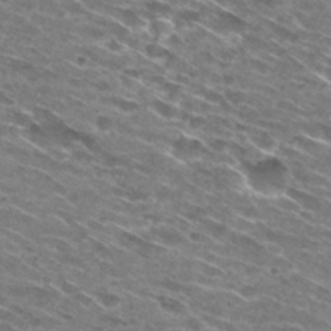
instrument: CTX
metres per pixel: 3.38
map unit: Hto
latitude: 29.8016
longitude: -46.1956
